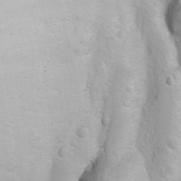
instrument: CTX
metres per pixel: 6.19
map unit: Ave
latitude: -10.7652
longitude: -120.7813
